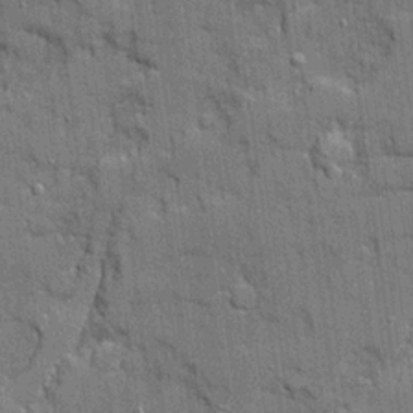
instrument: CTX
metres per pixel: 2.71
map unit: Ave
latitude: 20.3279
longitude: -128.8758
